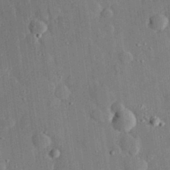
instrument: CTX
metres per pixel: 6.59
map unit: eHh
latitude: 28.8947
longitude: -80.3845
